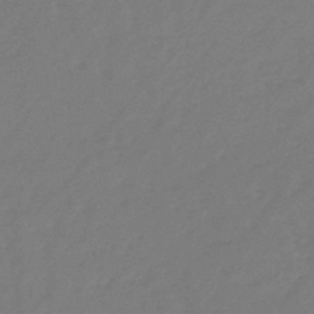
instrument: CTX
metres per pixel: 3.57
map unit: eHb
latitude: -46.5951
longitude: 81.5021
